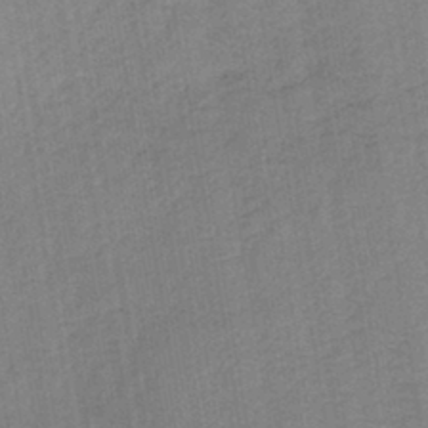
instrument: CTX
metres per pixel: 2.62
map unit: lHb
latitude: -41.7666
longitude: 60.8597
